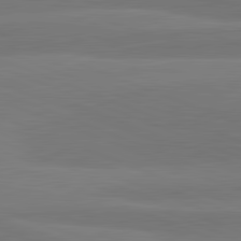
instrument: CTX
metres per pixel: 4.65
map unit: lApd
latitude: 82.3656
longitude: 150.8030
